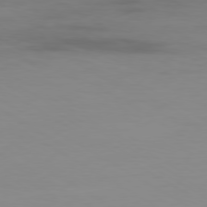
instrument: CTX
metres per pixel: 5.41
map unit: Ap
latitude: -79.8989
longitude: -92.8380
